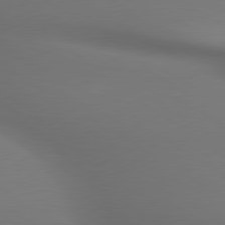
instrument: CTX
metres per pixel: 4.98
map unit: lApd
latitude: 79.9528
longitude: -175.1025
